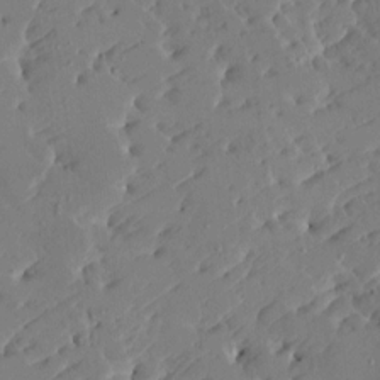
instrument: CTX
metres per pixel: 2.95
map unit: HNhu
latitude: 6.1767
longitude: -5.0836
